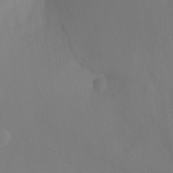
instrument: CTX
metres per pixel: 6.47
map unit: Hto
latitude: -13.7289
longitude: -43.3293
